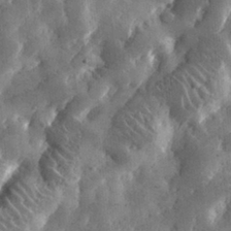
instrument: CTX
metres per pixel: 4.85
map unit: lHvf
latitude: 31.6505
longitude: -91.9906
